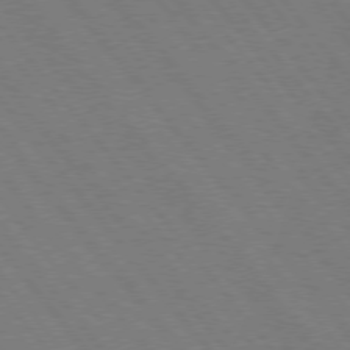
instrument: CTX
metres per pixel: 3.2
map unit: Hpe
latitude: 74.9703
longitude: -138.3656
